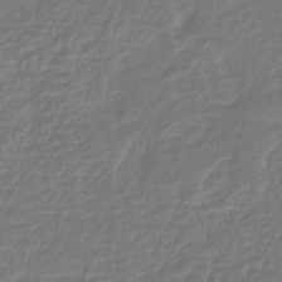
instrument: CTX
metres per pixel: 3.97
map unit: lHb
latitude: -42.5762
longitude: 64.7274
